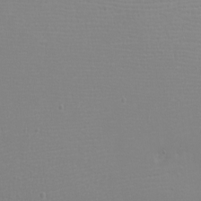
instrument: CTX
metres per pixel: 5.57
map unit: eHh
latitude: -6.5762
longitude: -79.3482
